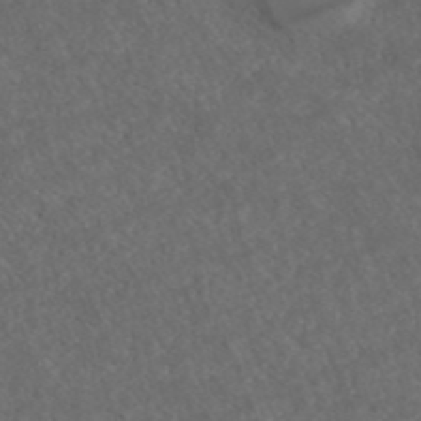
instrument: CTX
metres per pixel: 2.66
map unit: ANa
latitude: 43.3293
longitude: 27.8989
